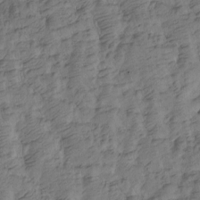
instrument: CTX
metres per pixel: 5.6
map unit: Htu
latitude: -4.9352
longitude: -176.9891
